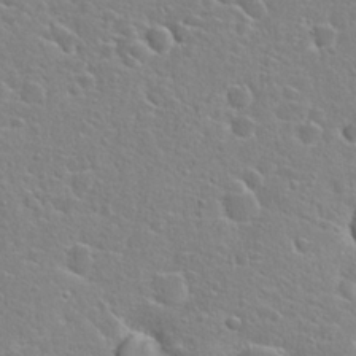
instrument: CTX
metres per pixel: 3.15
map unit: Hto
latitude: 24.2144
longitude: -46.5546
